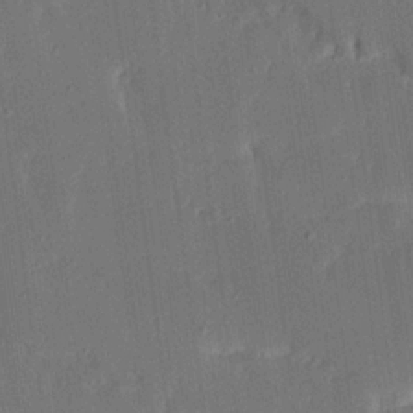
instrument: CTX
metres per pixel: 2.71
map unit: Ave
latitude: 16.2334
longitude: -139.0836
